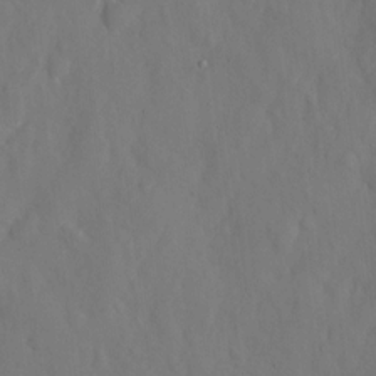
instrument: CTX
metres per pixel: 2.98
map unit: eHh
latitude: 10.3090
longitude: -71.0080
